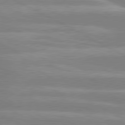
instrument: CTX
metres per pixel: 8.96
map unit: lApd
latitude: 80.3278
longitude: -135.2348
